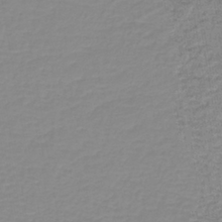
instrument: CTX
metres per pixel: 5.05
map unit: lHb
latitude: -40.1983
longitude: 60.4062
